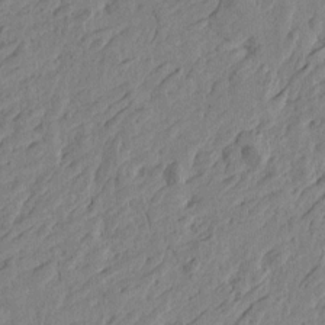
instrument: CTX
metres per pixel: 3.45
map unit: Htu
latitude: -4.2361
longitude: -179.1215
